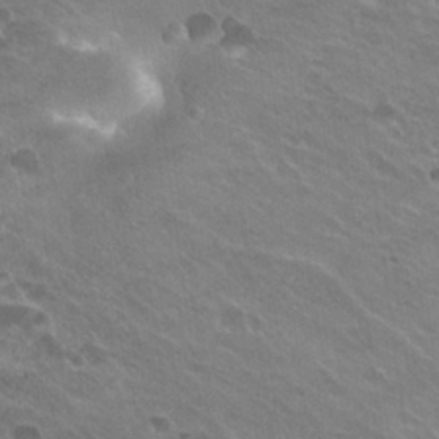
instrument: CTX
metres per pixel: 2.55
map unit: Hto
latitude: 24.0633
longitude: -31.3671
